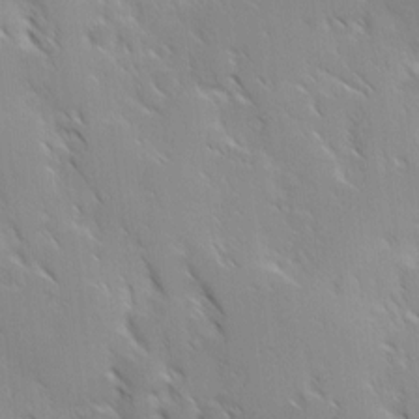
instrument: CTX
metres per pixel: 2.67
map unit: Ave
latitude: 9.3293
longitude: -103.8394
